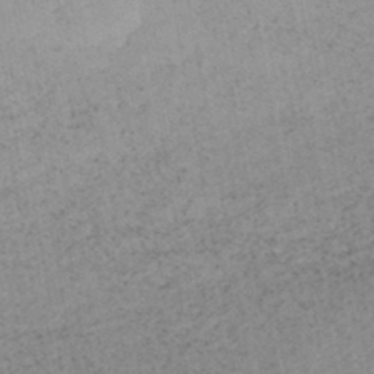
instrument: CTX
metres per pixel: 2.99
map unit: lHb
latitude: -44.1039
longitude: 72.8408
